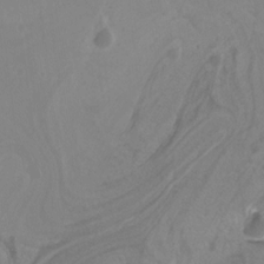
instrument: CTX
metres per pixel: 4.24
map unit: Nhu
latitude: -13.3132
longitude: -70.3467
